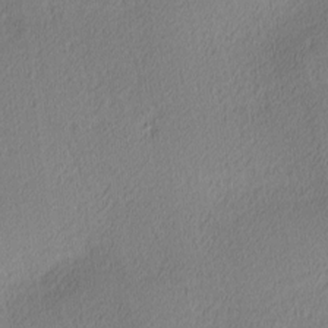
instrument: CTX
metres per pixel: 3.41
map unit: Ave
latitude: 3.6127
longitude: -114.8191
